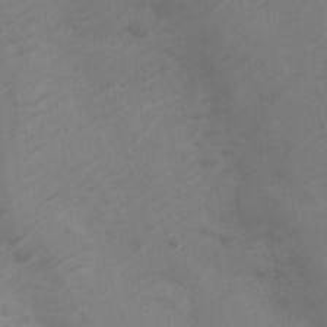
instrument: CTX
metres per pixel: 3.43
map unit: Nve
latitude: -20.6140
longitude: 106.6141
